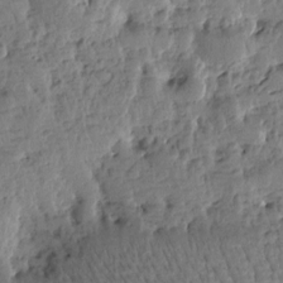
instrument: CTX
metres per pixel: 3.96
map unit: Htu
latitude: -1.4833
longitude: -179.7072
